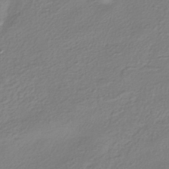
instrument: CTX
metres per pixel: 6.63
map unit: HNhu
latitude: -39.2187
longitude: 100.5762
